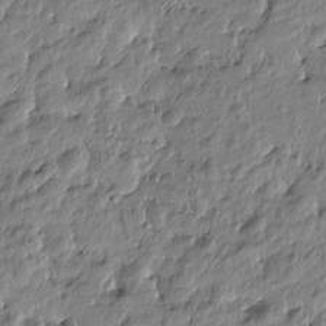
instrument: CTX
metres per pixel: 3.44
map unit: Htu
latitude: -4.9541
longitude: 177.2943
